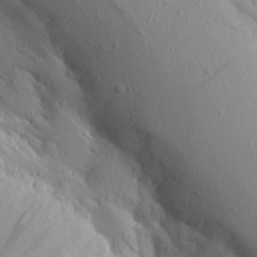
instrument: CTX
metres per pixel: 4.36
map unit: Aa
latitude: 14.7058
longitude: -143.0270
